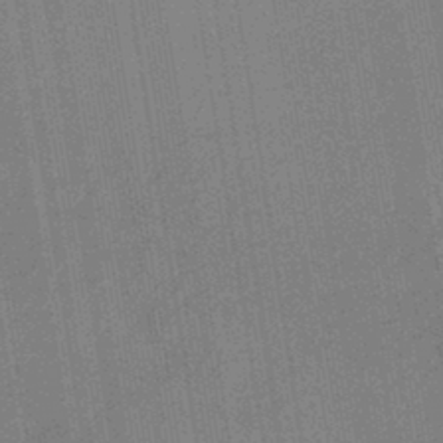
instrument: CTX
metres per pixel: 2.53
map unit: HNhu
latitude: -42.7085
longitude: 96.2173
